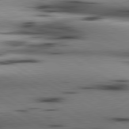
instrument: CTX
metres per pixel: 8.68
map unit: lApd
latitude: 80.3089
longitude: 161.1431
